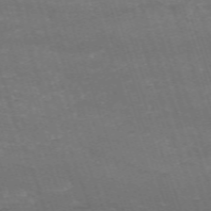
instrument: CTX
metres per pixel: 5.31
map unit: HNb
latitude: -54.3306
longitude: -36.4412
